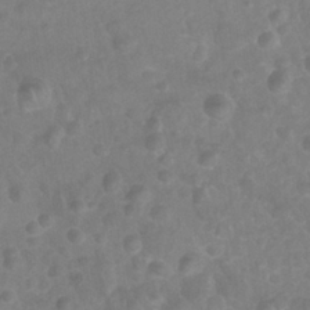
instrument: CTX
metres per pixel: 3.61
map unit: Nhu
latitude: 27.2537
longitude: -62.8758
